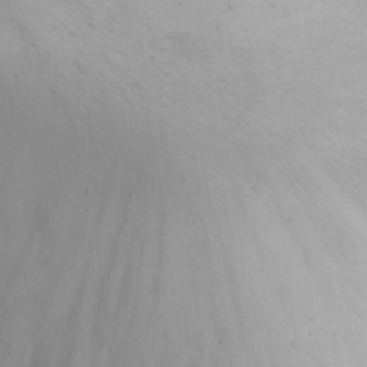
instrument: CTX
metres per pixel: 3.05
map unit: eHh
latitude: 25.0080
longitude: -63.6883
